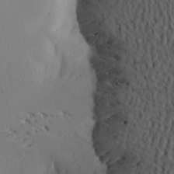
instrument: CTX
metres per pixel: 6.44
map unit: Aa
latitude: 20.5546
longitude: -145.5371
